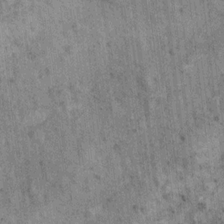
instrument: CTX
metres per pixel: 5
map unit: Ht
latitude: 10.5546
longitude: -38.4412
